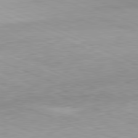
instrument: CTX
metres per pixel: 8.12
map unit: Hpe
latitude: -81.8612
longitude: 14.1417
